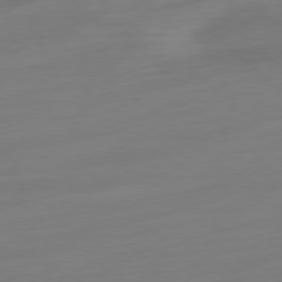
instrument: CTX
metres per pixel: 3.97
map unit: Ap
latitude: -78.8597
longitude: -67.2348
